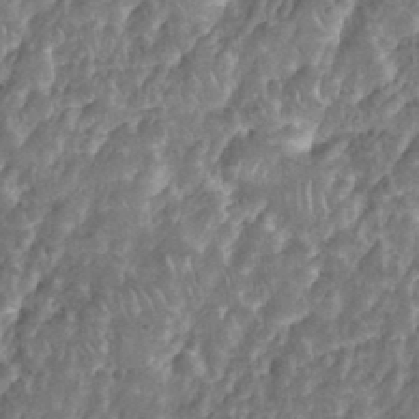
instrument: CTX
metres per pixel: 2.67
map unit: eHh
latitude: 38.2522
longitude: -58.1956
